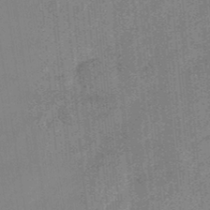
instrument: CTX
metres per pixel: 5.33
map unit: HNb
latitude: -34.9353
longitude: 57.0486
